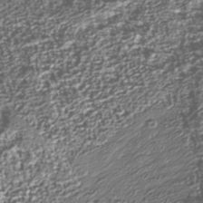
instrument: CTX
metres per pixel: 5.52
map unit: Nhu
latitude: -39.3699
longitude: -83.2348
